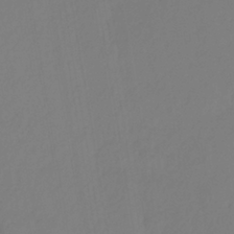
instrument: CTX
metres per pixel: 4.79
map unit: HNhu
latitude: -28.7463
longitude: 66.9353
